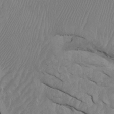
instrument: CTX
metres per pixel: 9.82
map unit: Htu
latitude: -6.9352
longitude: -67.8583
